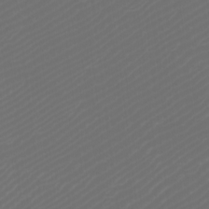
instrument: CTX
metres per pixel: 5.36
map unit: Htu
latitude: -5.7666
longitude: -74.4790
